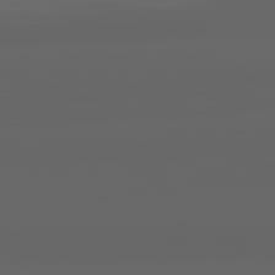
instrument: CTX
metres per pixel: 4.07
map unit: lApd
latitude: 82.2522
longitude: -168.0444
